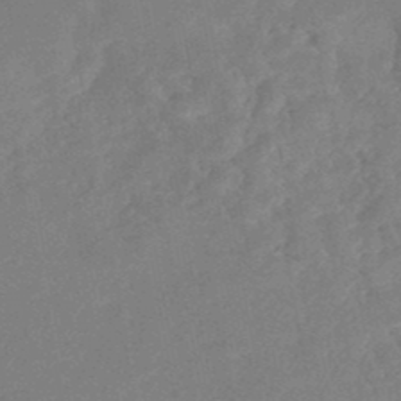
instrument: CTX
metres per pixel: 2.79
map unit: Nhe
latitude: -48.5196
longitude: -173.4048
